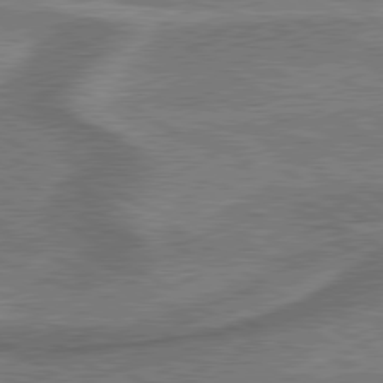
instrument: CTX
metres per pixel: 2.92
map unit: lApd
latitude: 79.6316
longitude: 172.7085
